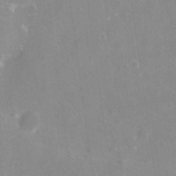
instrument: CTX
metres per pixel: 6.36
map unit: eHh
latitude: 8.1200
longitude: -70.7246
